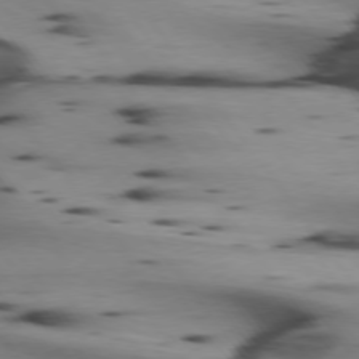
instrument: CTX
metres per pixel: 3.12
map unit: lApd
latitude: 74.8380
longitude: -65.0458
